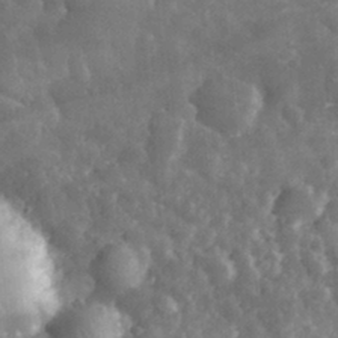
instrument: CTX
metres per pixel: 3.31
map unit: eHh
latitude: 31.6694
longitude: -71.5938
